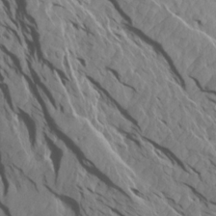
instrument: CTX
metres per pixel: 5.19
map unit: Aa
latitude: 15.0459
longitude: -143.0836
